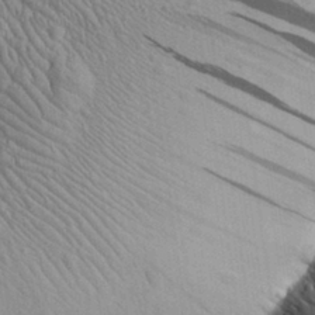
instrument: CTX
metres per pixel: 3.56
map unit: Aa
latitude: 29.8961
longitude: -138.1011
